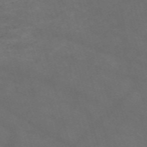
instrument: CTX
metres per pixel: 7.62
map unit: Nve
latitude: -58.8785
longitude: 59.9178
